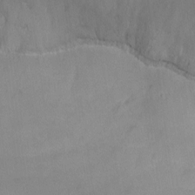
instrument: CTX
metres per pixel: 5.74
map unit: Nhu
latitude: -8.6896
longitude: -50.9324
